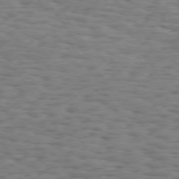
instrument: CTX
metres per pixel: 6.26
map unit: Hpe
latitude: 73.5372
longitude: -132.6868
